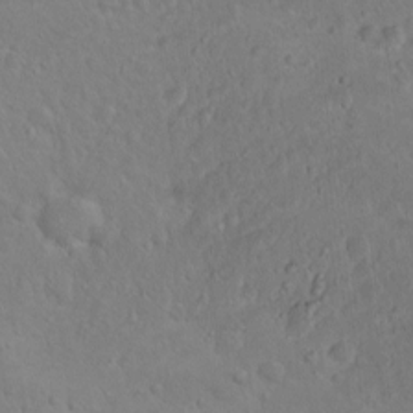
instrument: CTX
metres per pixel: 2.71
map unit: eHh
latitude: 1.6882
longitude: -56.1577
